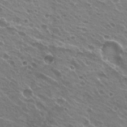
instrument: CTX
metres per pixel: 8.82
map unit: Hto
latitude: 22.7624
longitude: -31.8584
